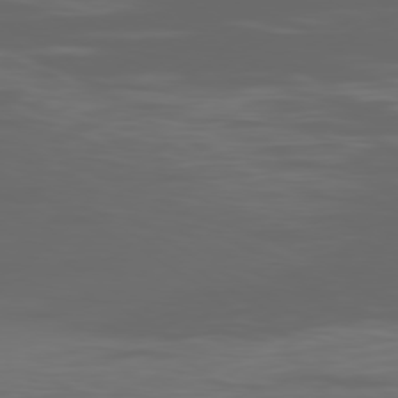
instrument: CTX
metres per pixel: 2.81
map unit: Ap
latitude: -80.2929
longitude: -94.2523
